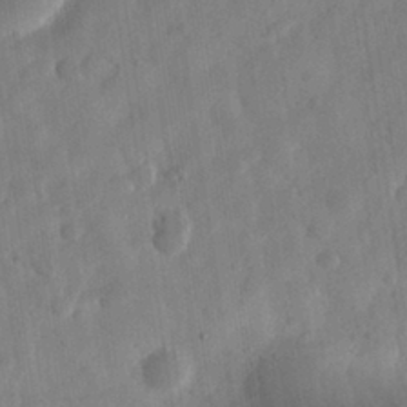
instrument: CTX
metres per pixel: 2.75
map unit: eHh
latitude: 30.2523
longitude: -73.8206
